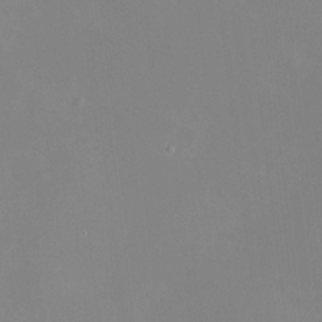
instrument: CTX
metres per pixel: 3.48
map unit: HNhu
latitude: 9.8583
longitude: 11.7100
